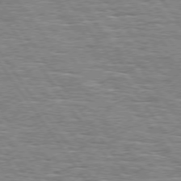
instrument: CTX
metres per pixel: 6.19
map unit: Hpe
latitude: 74.1200
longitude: -138.6301
